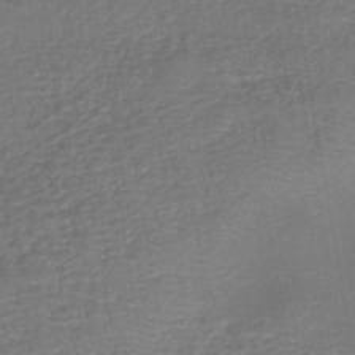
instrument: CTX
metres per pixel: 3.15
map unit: eHb
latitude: -43.4265
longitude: 81.8800
